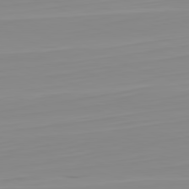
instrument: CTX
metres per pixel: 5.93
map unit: Hpe
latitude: -82.4062
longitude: 18.0850
